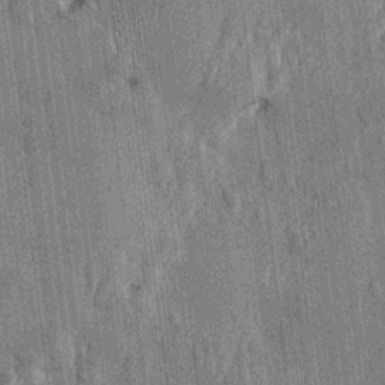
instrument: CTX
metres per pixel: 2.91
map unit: HNhu
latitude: 1.8583
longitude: -5.6316
